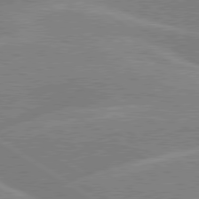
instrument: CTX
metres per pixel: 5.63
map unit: lApd
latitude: 79.4805
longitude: -130.8191
